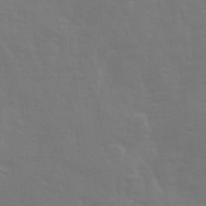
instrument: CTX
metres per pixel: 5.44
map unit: Ave
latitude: 13.2915
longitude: -103.7260
